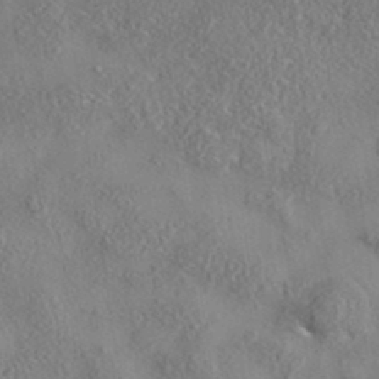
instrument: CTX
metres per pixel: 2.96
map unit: eAb
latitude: 35.8961
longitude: 107.9745
